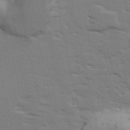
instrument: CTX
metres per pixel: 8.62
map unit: Ave
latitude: 13.9339
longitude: -102.5546
